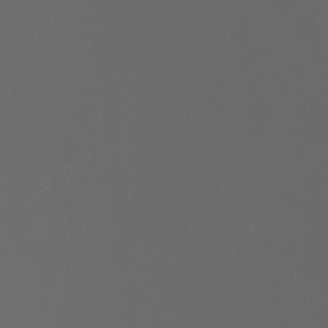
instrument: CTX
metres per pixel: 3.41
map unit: Htu
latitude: -6.9730
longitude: -73.4427
